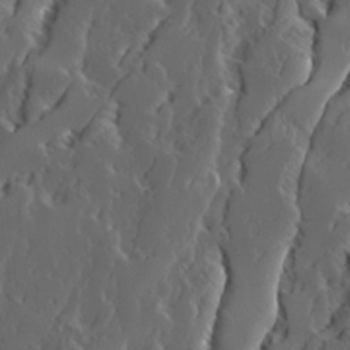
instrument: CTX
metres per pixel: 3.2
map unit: Ave
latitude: 14.1011
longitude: -136.4223
